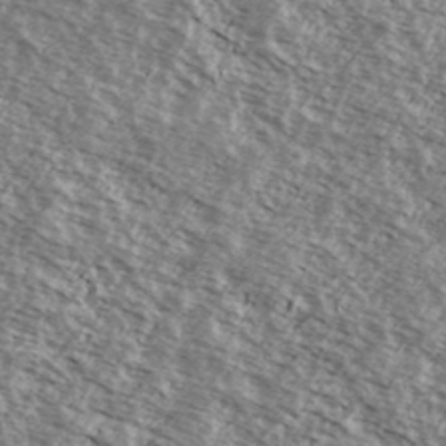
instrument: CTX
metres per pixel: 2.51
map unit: Ave
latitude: 38.7624
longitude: -109.8016
